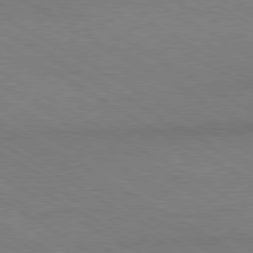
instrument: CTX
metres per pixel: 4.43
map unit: Hpe
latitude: -80.5952
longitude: 16.6330
